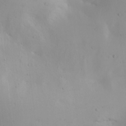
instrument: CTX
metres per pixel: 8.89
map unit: lAa
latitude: 20.4979
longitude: -138.2900
